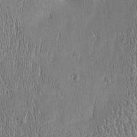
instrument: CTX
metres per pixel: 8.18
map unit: Htu
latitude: -5.1998
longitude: 174.8596
